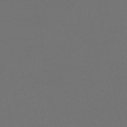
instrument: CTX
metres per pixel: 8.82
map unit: lHb
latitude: -47.9178
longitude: 68.9163
